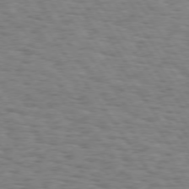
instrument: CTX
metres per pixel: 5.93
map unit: Hpe
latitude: 74.1767
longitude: -132.5357
